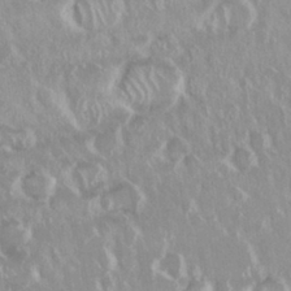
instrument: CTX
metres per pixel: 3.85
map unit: Nhu
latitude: 29.2537
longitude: -61.1214
